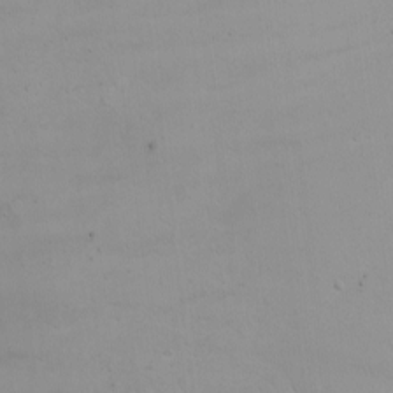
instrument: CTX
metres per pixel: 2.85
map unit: Nhu
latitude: -5.0297
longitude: -92.8002
